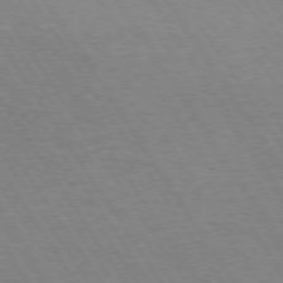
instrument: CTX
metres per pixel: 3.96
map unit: Hpe
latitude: 74.5357
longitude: -141.8394
